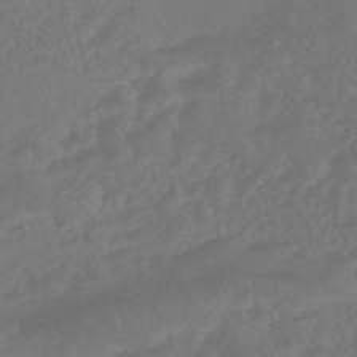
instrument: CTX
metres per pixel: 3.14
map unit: HNhu
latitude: -46.2928
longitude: 91.4833
